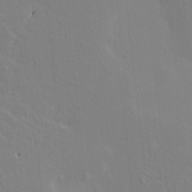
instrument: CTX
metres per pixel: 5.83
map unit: HNhu
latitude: 5.4048
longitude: 4.1794
